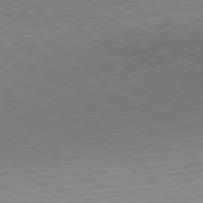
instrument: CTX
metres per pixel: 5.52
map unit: Hpe
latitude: -82.4818
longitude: 12.7085
